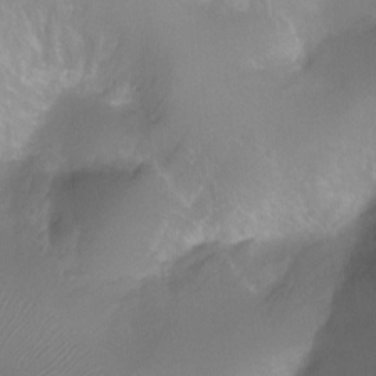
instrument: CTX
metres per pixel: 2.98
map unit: Ht
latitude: -11.1620
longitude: -44.2333
